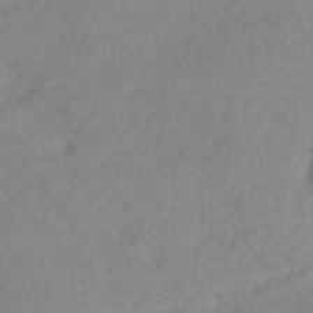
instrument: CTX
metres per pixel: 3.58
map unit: HNhu
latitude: -44.8786
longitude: 91.7100
